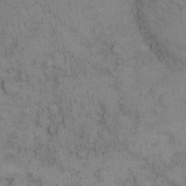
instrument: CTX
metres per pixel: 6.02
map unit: eHh
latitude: 14.7436
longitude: -62.9325
